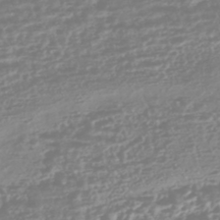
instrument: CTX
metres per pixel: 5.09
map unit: HNhu
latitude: -45.0864
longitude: 100.7652
